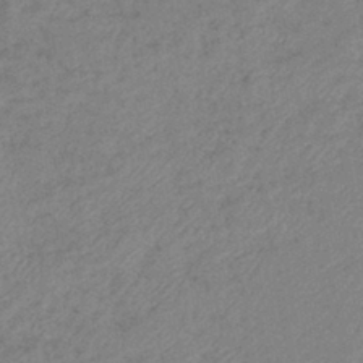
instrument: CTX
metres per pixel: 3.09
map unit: eHb
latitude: -40.6707
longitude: 79.3320
